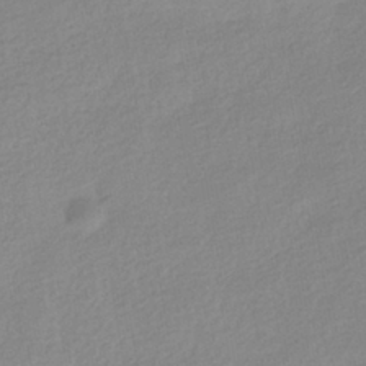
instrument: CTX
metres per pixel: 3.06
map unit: HNhu
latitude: -40.9919
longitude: 95.1053
